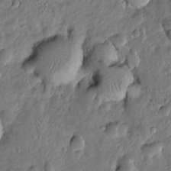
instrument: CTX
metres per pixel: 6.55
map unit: Htu
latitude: -5.9367
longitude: 157.4643
